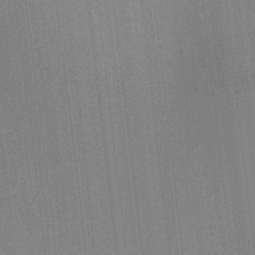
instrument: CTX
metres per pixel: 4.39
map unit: Ht
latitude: -6.0283
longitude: -27.3671
